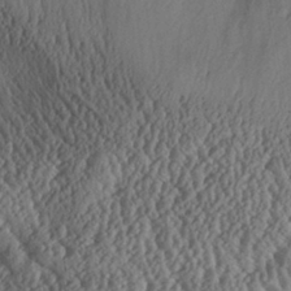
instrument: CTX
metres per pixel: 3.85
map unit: Aa
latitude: 30.4601
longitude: -133.9339
